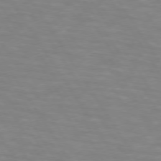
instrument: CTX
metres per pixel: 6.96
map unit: lApd
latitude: 73.9528
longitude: -53.5938
